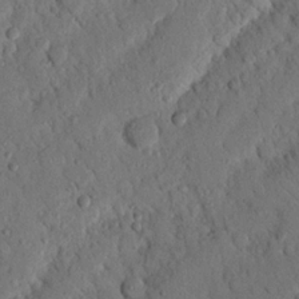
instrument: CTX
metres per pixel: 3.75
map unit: Nhu
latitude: 20.6680
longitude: -77.6694
